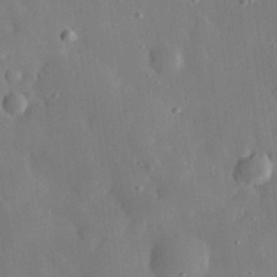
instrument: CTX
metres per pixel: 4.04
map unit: eHh
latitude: 30.1956
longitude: -78.3468
